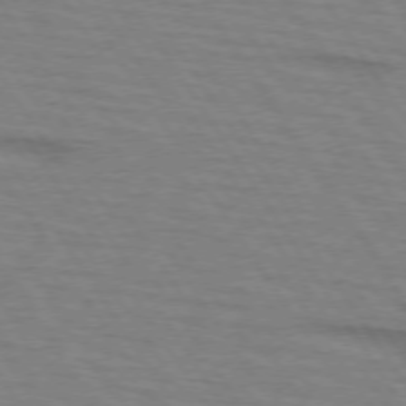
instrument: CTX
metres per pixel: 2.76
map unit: lApd
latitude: 73.2537
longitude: -72.9136
